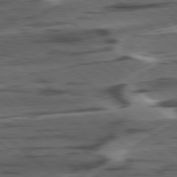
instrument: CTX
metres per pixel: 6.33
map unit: lApd
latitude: 78.8380
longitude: -49.4237
